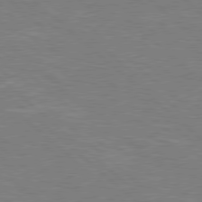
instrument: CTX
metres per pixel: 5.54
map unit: Hpe
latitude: 78.3279
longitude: -152.4412
